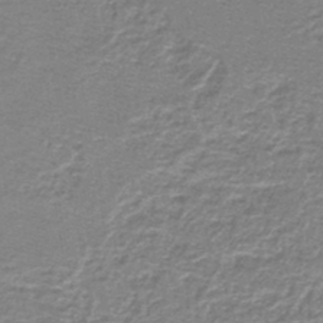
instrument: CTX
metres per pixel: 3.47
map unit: lHb
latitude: -44.5196
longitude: 56.6707
